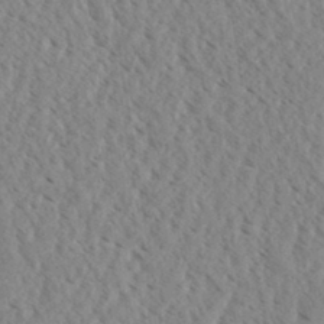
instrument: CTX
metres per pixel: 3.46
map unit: eHh
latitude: 34.1766
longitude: -140.5923
